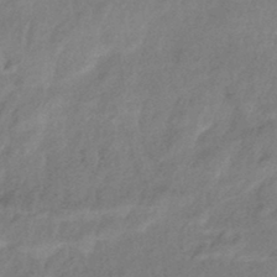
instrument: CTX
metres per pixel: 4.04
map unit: eHb
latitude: -42.4628
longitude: 83.6722
